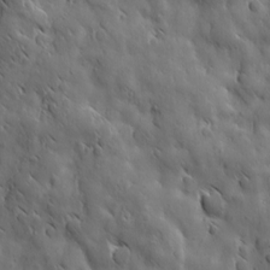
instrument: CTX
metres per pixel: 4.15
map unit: Ave
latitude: 12.4601
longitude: -105.2915
